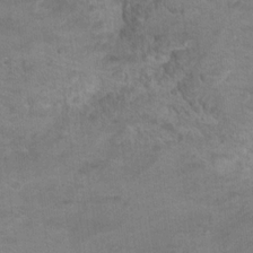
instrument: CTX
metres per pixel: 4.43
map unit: Hto
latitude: 17.5560
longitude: -38.9325
